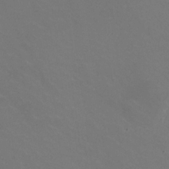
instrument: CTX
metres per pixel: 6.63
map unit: HNhu
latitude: -0.8219
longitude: -2.4790
